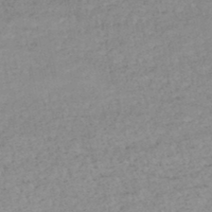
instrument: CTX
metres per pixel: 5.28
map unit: lHb
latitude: -46.0850
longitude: 62.0094
